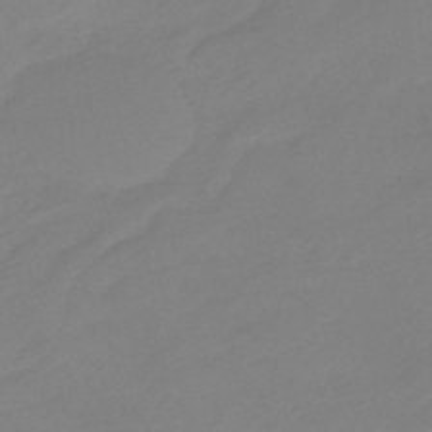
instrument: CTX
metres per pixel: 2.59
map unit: eHb
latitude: -46.5196
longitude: 86.1417
